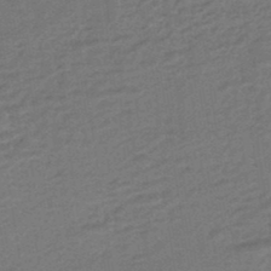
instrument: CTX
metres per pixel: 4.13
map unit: HNhu
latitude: -46.5384
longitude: 91.1620
